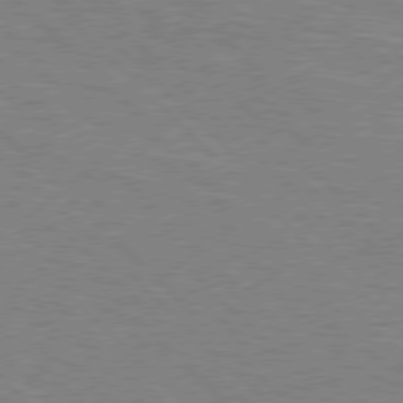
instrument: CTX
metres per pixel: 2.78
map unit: Hpe
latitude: 77.0269
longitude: -151.8205
